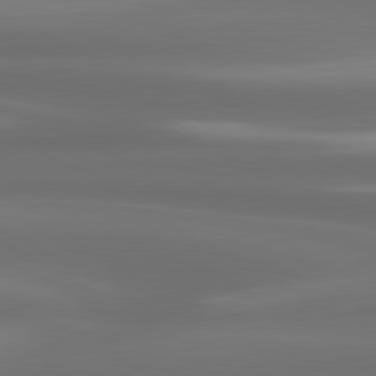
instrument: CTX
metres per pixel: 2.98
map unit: lApd
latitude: 80.4790
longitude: -139.0458
